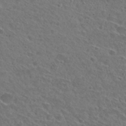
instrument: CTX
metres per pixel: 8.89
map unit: Nhu
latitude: 29.8016
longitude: -48.7057
